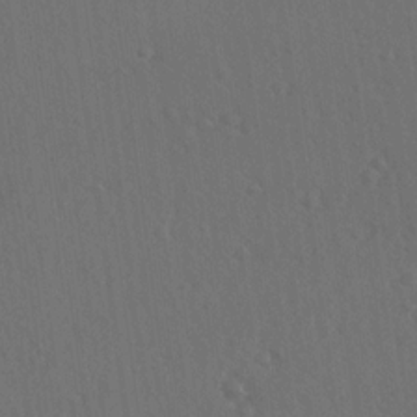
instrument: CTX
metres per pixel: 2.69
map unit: lAvf
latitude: -9.1242
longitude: -121.0648
